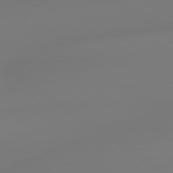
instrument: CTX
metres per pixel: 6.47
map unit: lApd
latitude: 79.0270
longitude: -143.3293
